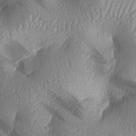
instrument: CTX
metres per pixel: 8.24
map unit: lAa
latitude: -6.1417
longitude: -127.1403
